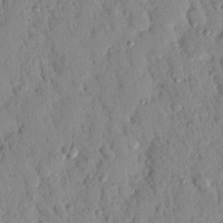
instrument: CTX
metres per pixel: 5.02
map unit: Nhu
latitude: 22.0633
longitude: -77.2159
